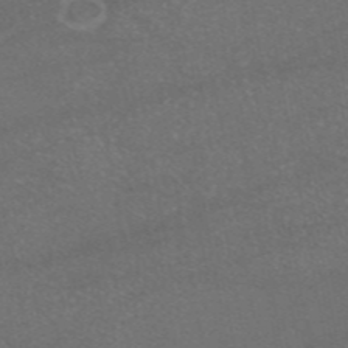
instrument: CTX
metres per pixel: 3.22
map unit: eAb
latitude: 47.1781
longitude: 115.4265
